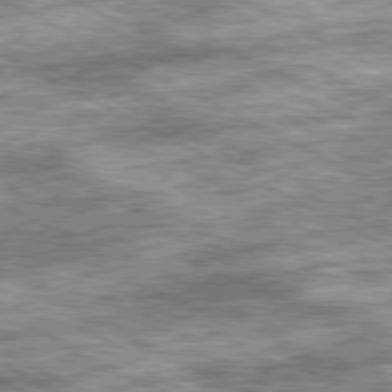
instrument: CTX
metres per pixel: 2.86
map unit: Ap
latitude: -81.2187
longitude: -89.4049
